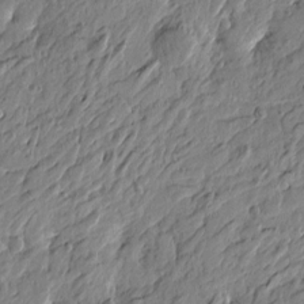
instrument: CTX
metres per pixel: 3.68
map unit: Htu
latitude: -5.2376
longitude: 179.3698
